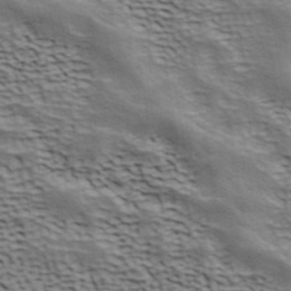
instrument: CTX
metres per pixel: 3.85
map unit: ANa
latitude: 41.6883
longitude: 50.0849
